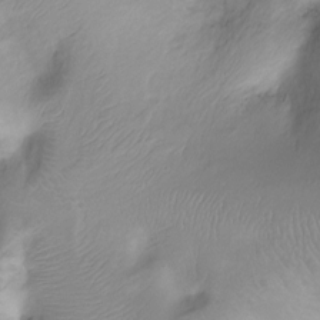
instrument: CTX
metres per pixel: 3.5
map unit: Ht
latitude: -10.4440
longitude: -39.9150
